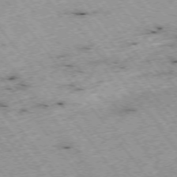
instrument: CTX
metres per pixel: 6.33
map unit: Hpe
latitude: -75.1054
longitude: -18.4979
